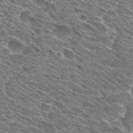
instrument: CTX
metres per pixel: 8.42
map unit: Hto
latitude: 30.2145
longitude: -45.6127
